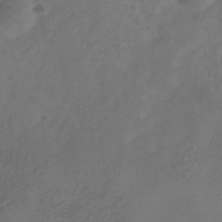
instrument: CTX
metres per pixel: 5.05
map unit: Hve
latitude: -34.8408
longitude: 90.2173
